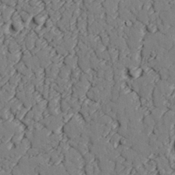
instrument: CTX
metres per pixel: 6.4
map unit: lAvf
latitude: 25.7449
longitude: -110.2523
